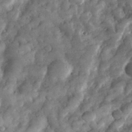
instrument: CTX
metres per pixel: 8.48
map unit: eHh
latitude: 33.2537
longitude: -70.0255
